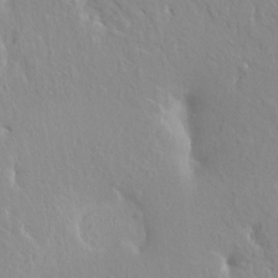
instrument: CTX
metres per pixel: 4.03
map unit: HNhu
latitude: 3.9906
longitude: 6.7274
